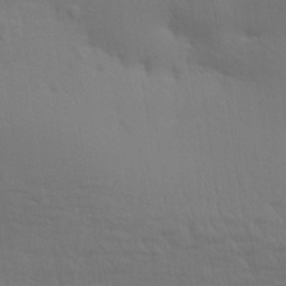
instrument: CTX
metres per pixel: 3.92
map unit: Aa
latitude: 29.3481
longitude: -135.2159
